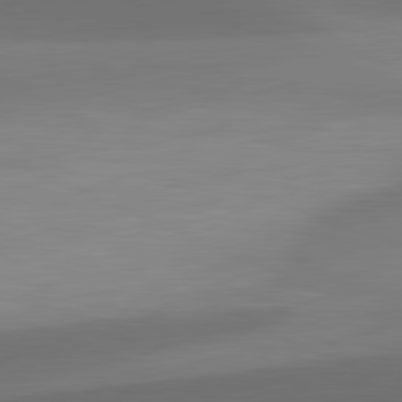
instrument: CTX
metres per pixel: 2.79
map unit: lApd
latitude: 81.6694
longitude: 130.5574
